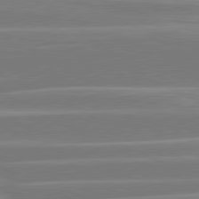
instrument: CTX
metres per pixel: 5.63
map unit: lApd
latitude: 81.1214
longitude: -130.4412
